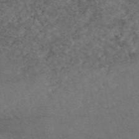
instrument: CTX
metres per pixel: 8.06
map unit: eAb
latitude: 47.5749
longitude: 112.6897
